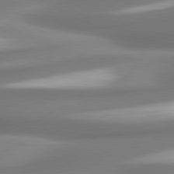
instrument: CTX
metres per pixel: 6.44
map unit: lApd
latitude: 80.1578
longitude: 179.0108
